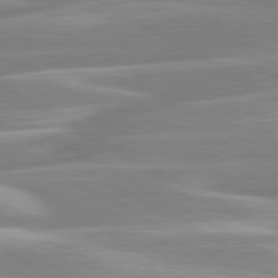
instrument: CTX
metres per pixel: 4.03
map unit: lApd
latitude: 80.4790
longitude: -128.7813
